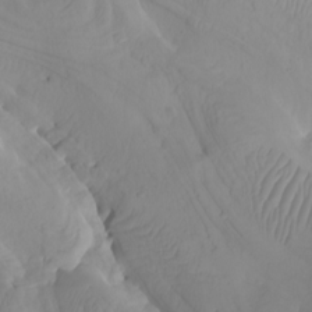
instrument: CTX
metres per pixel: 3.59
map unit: Htu
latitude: -8.1984
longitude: -65.8583
